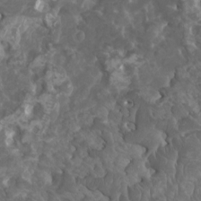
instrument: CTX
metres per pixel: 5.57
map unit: HNhu
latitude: 0.7813
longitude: 7.4076
